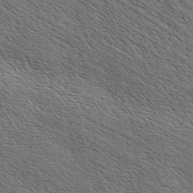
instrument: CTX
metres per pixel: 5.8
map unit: lAa
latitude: -3.8611
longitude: -121.7828
